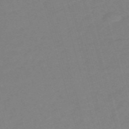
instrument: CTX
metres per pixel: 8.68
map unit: HNb
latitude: -56.2361
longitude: -44.1578
